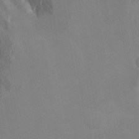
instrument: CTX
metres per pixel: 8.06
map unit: eHh
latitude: 25.0647
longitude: -63.1970
